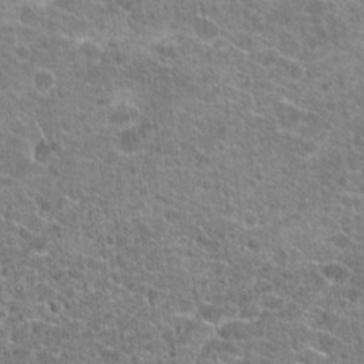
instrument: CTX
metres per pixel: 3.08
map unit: Hto
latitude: 20.8758
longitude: -42.7057
